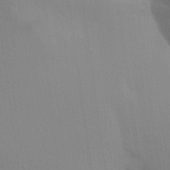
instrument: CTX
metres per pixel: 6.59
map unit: Aa
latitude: 23.0080
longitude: -145.3670
